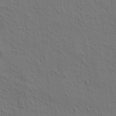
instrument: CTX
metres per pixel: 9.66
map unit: lAa
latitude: 4.8191
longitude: -113.1781
